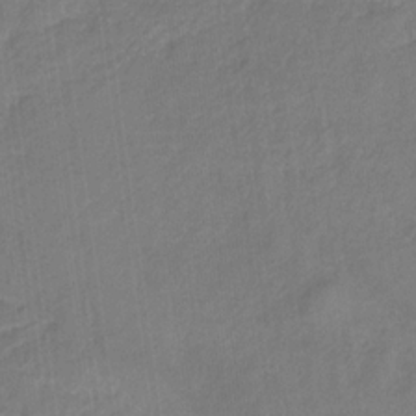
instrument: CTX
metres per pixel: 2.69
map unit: eHb
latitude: -30.2361
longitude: 62.4440
